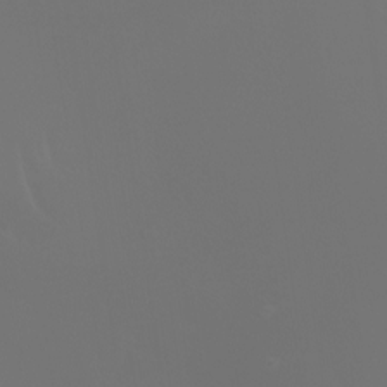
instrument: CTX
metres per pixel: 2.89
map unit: Nhu
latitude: -4.7085
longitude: -90.3089
